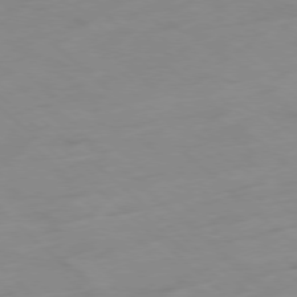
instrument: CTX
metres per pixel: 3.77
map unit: Hpe
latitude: -78.4629
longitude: -18.0633
